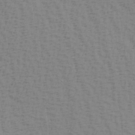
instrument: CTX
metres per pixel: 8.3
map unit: Hve
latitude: 2.0255
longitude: -125.0647
